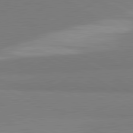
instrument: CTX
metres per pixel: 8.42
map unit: lApd
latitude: 81.6694
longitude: 159.6910
